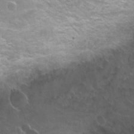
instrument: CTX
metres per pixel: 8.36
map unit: Nhu
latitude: 19.9528
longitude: -31.2159
